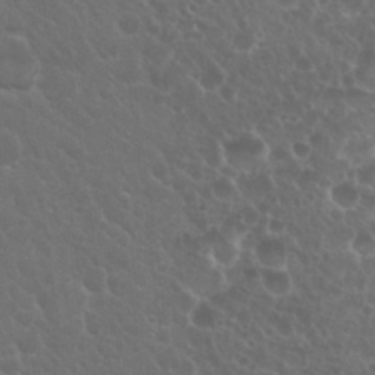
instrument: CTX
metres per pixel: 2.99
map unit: Nhu
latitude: 26.8002
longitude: -51.7071
